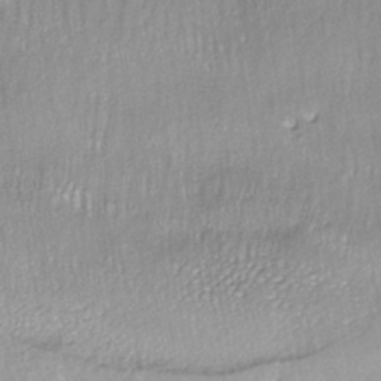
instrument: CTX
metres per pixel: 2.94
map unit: HNhu
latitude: -44.1795
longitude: 95.7477
